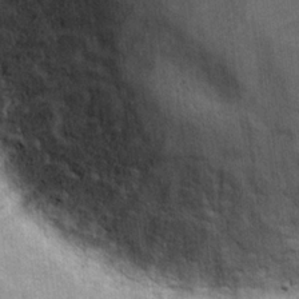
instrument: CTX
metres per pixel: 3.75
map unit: Hto
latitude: 19.0647
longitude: -52.1200
